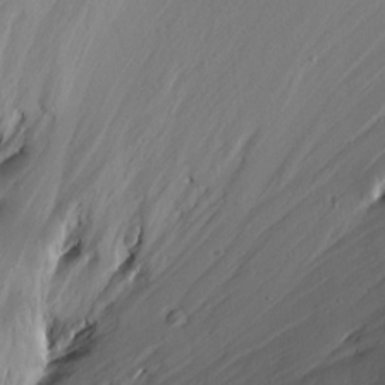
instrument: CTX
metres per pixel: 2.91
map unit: Aa
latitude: 13.1403
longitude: -141.0269
